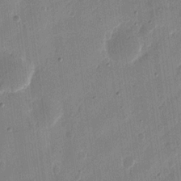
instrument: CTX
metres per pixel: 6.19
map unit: eHh
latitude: 10.6302
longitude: -68.5735
